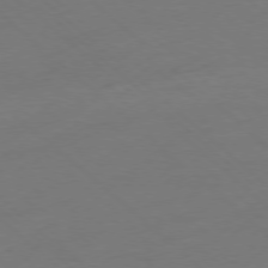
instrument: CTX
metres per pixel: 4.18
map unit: Ap
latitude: -78.0850
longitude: -57.1592
